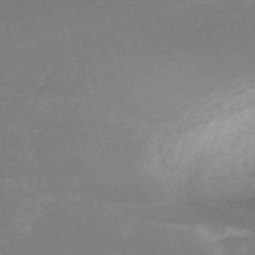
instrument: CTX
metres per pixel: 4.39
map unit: HNb
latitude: -54.5763
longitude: -36.7624
